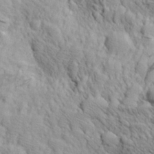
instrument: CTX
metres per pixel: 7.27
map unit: Aa
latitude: 23.4237
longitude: -143.8772
